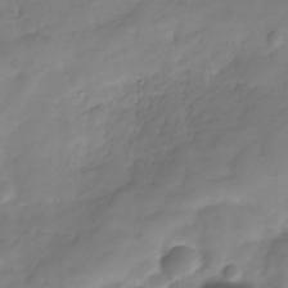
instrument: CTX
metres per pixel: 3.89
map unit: Hve
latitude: -31.9178
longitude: 90.2740
